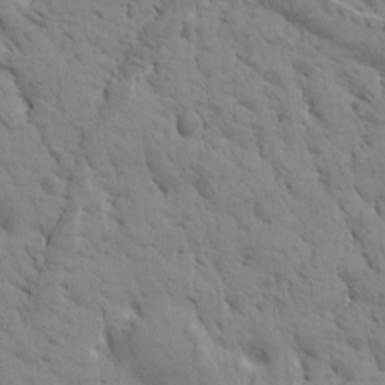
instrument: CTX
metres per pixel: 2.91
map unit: Htu
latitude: -1.2943
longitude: 174.2928
